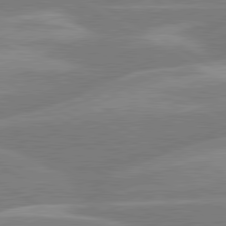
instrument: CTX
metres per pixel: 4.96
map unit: lApd
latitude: 80.3656
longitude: -123.5749
